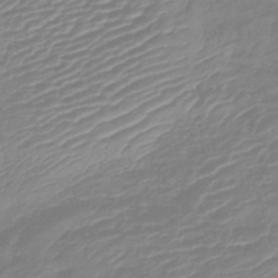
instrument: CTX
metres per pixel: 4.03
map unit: lHb
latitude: -42.1038
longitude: 77.5966
